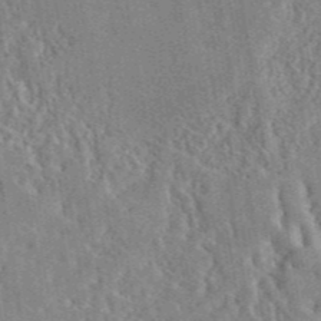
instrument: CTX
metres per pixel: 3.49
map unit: eAb
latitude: 44.9891
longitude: 117.0864
